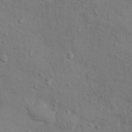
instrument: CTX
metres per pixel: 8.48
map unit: Hto
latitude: 11.0836
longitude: -37.1970
